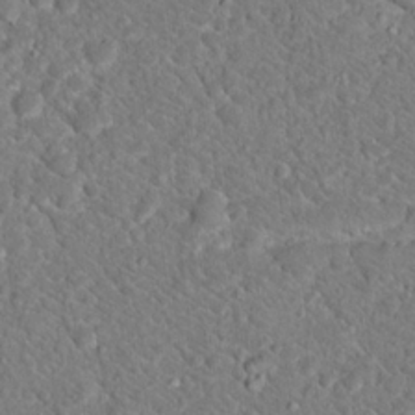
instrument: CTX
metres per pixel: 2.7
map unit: Hto
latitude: 18.7246
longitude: -33.5182
